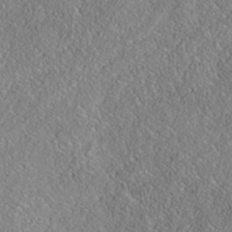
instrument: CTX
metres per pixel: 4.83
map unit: Nhe
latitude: -38.3873
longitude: 138.0661
